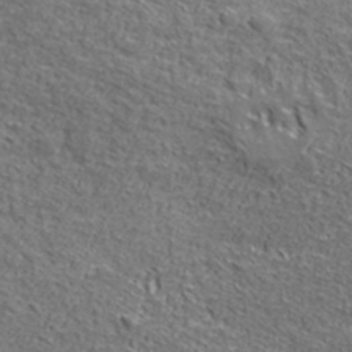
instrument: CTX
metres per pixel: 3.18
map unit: lHvf
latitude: 40.5356
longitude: -90.5168
